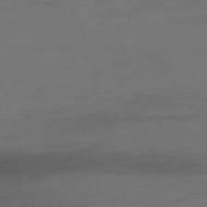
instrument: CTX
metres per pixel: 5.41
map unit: Ap
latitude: -76.3684
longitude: -73.1215
